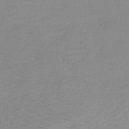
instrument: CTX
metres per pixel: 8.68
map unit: lHb
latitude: -40.2172
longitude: 60.8786
